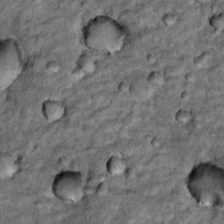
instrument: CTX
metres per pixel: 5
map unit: Hto
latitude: 15.9528
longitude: -35.7827
